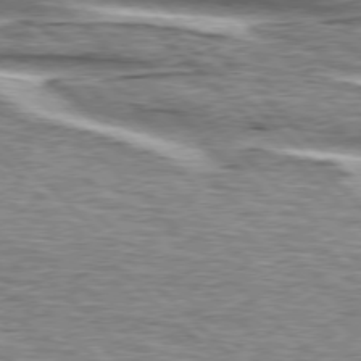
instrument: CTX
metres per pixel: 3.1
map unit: lApd
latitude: 76.4412
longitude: -79.4427
